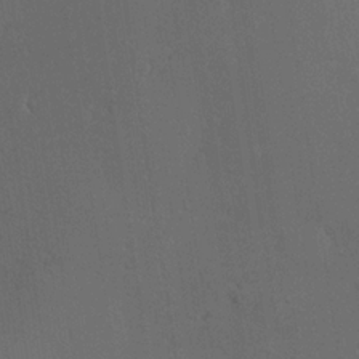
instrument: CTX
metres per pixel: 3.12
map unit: Nve
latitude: -7.5966
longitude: 174.3495
